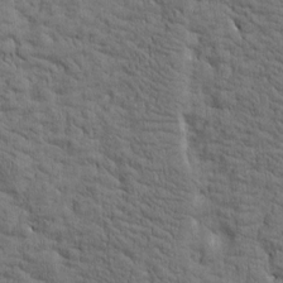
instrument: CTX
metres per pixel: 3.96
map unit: Htu
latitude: -3.2753
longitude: 175.2564
